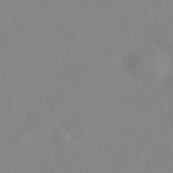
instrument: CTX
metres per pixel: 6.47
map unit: HNhu
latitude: -40.1039
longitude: 101.2564
